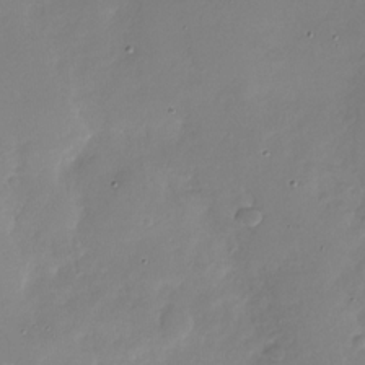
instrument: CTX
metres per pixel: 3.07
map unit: Nhu
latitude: -28.5763
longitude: -61.2915
